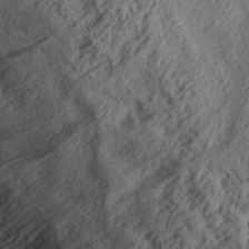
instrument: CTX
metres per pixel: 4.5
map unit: Aa
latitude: 30.3468
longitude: -134.1389
